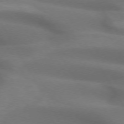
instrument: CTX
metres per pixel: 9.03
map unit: lApd
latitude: 72.4790
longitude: -50.2522
